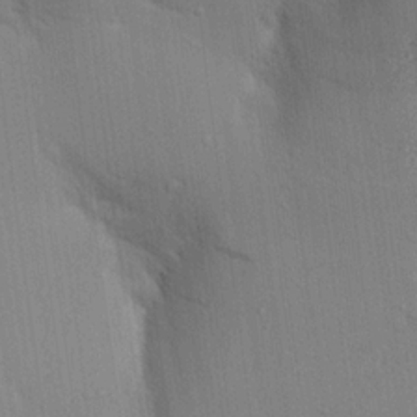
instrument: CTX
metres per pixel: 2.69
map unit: Aa
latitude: 16.5924
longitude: -148.7246
